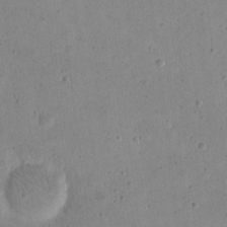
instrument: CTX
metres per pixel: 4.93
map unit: eHh
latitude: 21.1026
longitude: -63.9339
